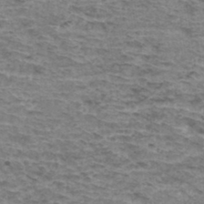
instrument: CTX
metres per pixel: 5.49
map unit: Hto
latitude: 36.1767
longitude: -43.1781
